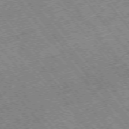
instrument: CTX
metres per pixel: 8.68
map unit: Hpe
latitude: -75.3321
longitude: -18.3278
